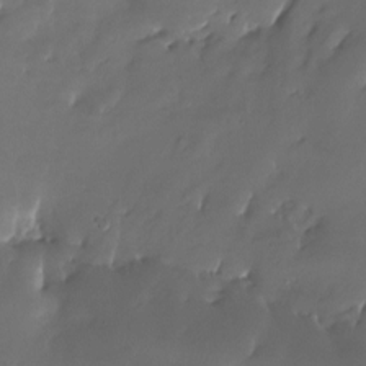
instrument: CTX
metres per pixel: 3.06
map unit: Nhu
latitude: -22.8030
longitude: -72.0255
